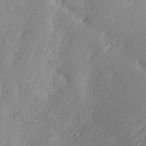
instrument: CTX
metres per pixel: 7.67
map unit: Ave
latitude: 2.2900
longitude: -111.5938
